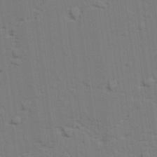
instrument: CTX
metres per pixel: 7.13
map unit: lAvf
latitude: 27.2159
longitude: -108.7813
